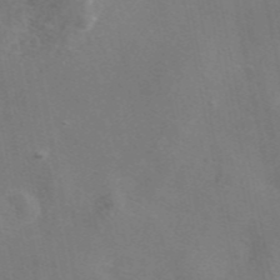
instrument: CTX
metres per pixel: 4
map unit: eAb
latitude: 46.8758
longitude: 117.2375
